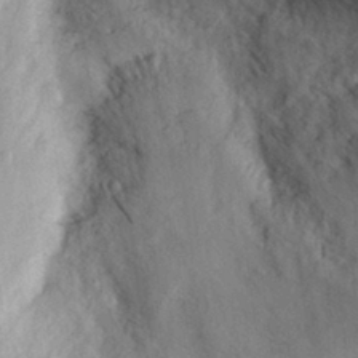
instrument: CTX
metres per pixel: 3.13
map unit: eHh
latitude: 30.7436
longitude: -71.0269
